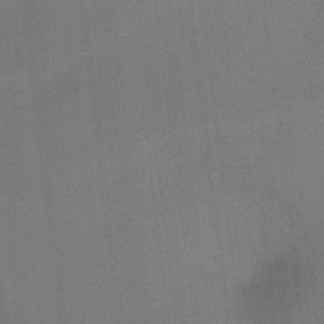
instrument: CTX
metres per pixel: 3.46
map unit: Ht
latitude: -0.7464
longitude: -33.4049
